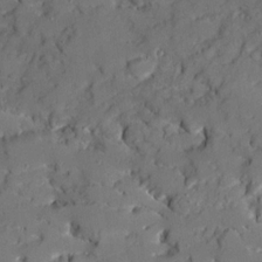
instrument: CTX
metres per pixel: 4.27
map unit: Ave
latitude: 18.9702
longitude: -129.0080
